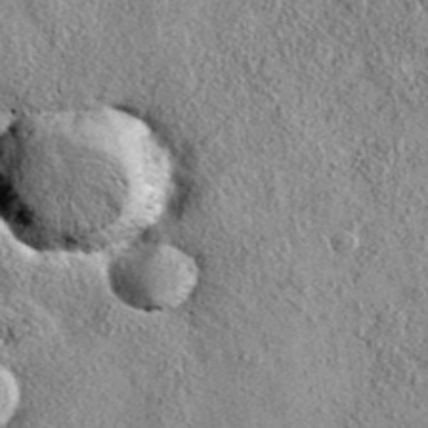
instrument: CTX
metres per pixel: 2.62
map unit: eAb
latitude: 37.5371
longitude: 109.9556
